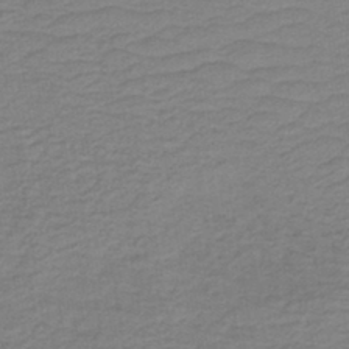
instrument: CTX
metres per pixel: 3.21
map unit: lHb
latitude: -41.5210
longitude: 52.8974
